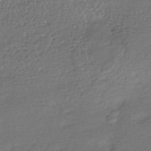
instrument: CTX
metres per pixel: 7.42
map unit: HNhu
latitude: -42.4062
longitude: 94.7085
